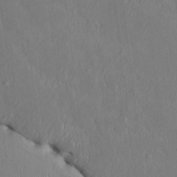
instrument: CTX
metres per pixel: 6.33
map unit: HNhu
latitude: 2.9513
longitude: -5.1403
